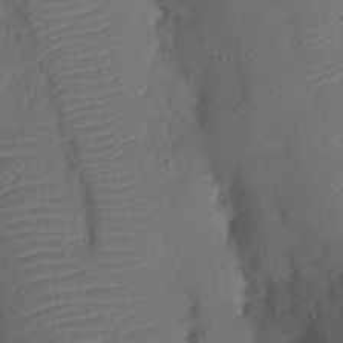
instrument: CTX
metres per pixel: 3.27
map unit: Nhu
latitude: 24.6868
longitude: -72.7813
